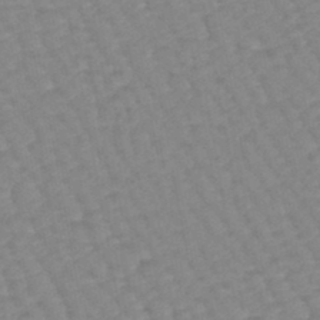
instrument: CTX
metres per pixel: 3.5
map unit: lHb
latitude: -44.4251
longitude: 80.5574
